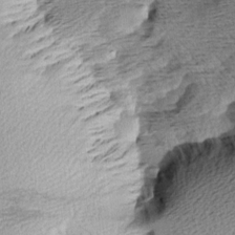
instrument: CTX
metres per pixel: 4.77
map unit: Aa
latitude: 8.1956
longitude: -141.1403
